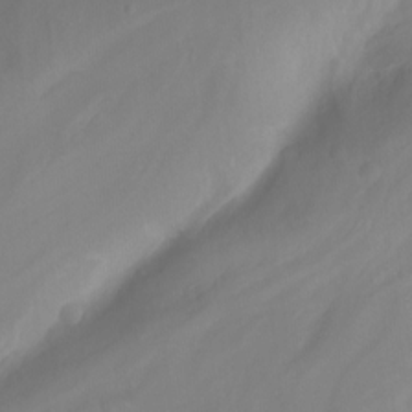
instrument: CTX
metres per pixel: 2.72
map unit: Nhu
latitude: -12.8219
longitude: -61.2537
